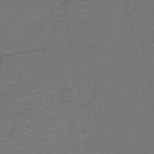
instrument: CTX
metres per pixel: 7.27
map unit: lHb
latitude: -43.2187
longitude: 53.2753
